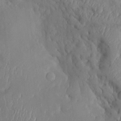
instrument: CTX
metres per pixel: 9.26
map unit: Htu
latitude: 2.2333
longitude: 147.9745
